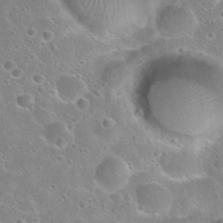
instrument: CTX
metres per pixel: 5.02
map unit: Nhu
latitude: 28.4790
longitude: -53.7450
